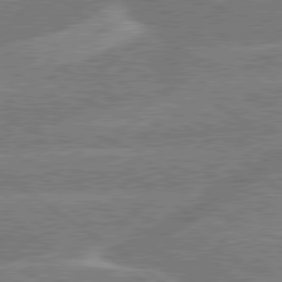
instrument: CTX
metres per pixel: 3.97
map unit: lApd
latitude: 79.6694
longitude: -144.8569
